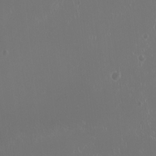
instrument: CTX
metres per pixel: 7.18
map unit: HNhu
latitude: -1.2187
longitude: 1.1809
